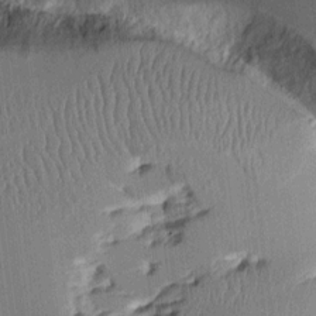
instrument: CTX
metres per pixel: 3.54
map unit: Aa
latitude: 11.8772
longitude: -127.3860
